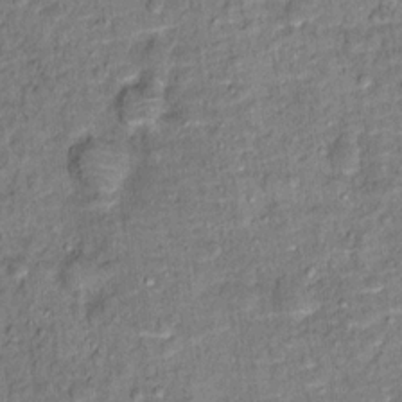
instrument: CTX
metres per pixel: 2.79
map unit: Hto
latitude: 15.0459
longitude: -38.4223
